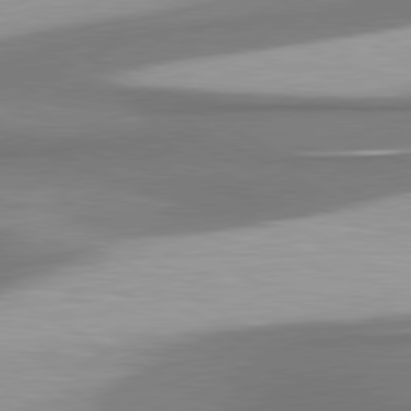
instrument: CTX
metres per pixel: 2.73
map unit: lApd
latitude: 80.6868
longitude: 176.3873
